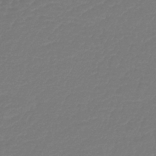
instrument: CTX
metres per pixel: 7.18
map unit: lHb
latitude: -43.3320
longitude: 78.2172
